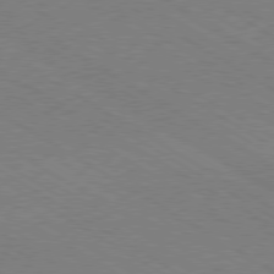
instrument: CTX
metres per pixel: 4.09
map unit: Hpe
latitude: -80.6519
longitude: 16.0283
